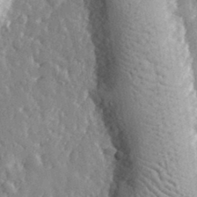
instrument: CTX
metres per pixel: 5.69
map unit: eHh
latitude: 32.2523
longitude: -80.1578
